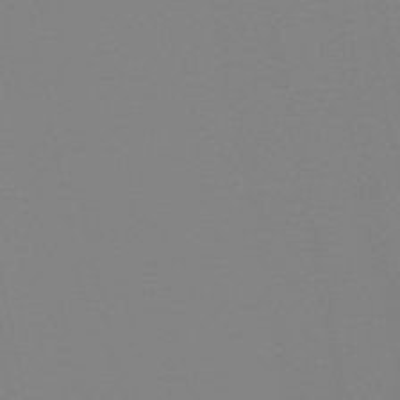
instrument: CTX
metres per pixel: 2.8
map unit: lHb
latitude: -49.1242
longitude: 69.7855
